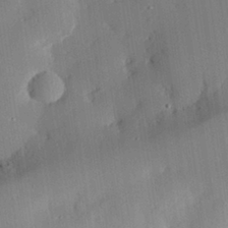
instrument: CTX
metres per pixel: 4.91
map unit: eHh
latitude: 28.8002
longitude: -82.0822
